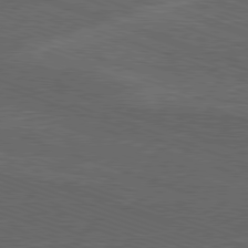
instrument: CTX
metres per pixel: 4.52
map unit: Ap
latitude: -81.4266
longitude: -72.9136
